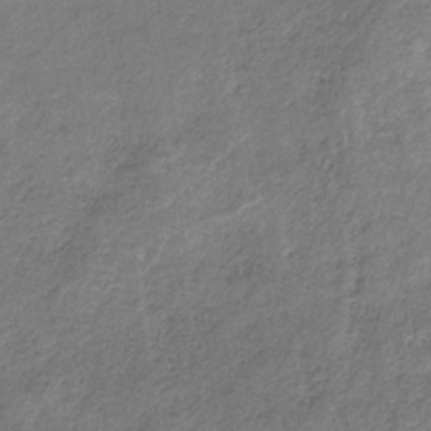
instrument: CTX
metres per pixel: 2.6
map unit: HNb
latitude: -32.8219
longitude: 59.2186
